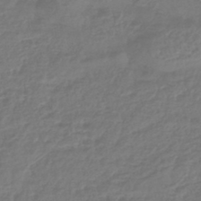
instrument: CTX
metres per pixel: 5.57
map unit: lHb
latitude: -43.3320
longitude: 81.2565
